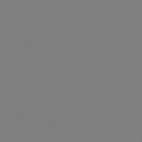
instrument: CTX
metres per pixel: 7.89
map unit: lHb
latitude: -49.8612
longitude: 82.1417
